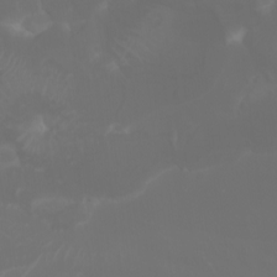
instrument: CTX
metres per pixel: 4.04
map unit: Nhu
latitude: -8.8219
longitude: -95.3104
